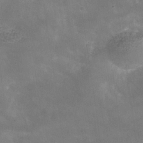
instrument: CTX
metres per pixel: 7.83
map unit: Hve
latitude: -31.7855
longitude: 93.8233
